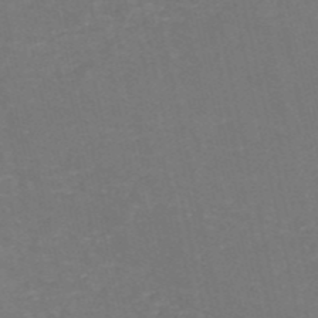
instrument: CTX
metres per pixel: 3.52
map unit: HNb
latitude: -52.5951
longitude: -48.8002
